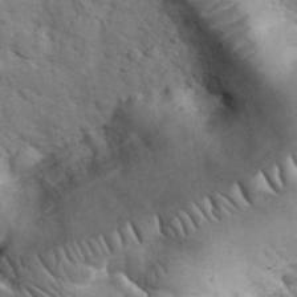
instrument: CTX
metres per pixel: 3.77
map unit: eHh
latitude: 33.4615
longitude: -67.7260
